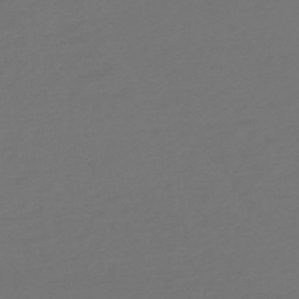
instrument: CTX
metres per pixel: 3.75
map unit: lHb
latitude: -47.9367
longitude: 65.1431
